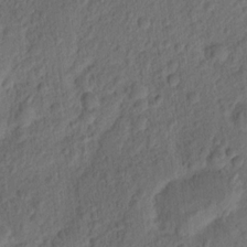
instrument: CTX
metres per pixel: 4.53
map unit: Ht
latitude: 11.6883
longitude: -75.3860
